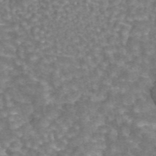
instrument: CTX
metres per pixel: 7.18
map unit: eAb
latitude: 44.2711
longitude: 106.6519
